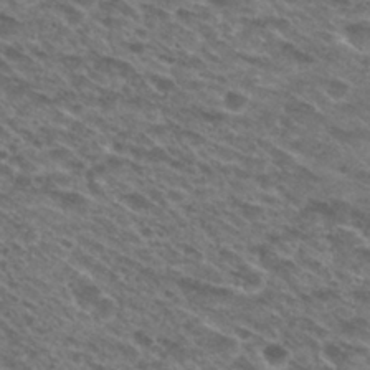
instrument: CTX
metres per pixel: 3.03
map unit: Nhu
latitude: 28.6301
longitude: -47.8773
